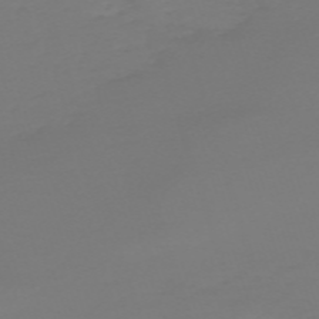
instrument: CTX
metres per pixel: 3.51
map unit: eHh
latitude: -61.9178
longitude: 51.7478
